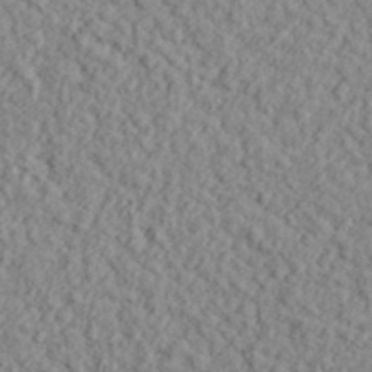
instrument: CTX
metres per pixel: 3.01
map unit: lHvf
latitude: 38.3656
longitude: -90.9325
